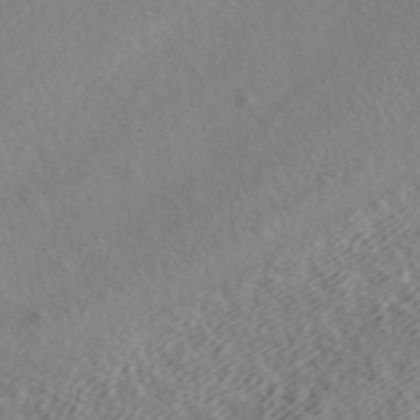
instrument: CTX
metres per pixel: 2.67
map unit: ANa
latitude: 42.7813
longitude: 54.9920
